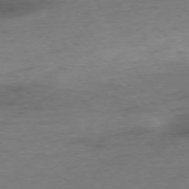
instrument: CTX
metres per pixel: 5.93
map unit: Hpe
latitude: -76.5196
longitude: -12.1956
